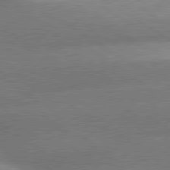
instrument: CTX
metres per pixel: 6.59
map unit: lApd
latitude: 80.1011
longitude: -154.2333
